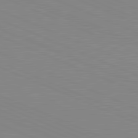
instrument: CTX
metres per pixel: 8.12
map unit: lApd
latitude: 81.8016
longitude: -168.7058
